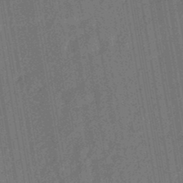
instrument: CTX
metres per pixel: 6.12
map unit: eHb
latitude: -46.3117
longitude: 85.5777
